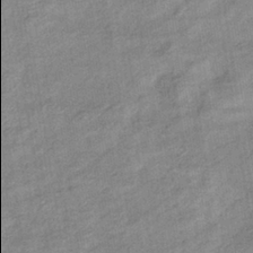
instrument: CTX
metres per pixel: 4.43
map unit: eHb
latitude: -37.5777
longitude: 78.0094
